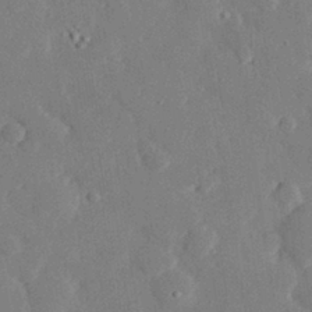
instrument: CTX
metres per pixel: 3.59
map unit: eHh
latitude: 29.1781
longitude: -80.9703
